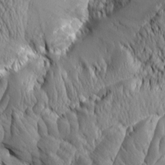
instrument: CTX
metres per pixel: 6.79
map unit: Aa
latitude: 7.2726
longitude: -129.1592
